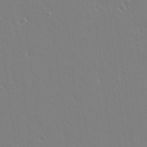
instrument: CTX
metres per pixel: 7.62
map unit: lAvf
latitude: 14.1956
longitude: -126.3467
